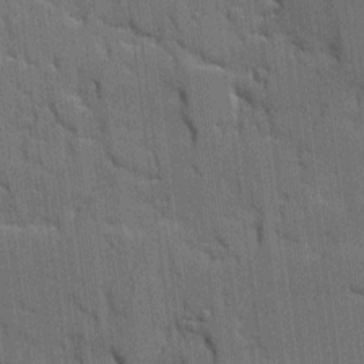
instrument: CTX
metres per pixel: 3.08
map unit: Ave
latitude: 11.8961
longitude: -101.2159
